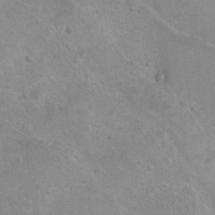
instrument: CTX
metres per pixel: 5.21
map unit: Nhu
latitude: 9.7261
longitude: -23.3104
